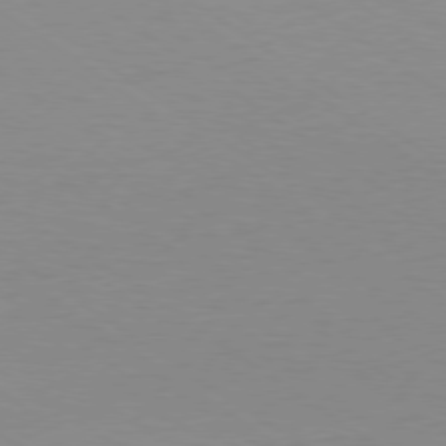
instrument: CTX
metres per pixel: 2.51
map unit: Ap
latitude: -79.2942
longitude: -55.0269
